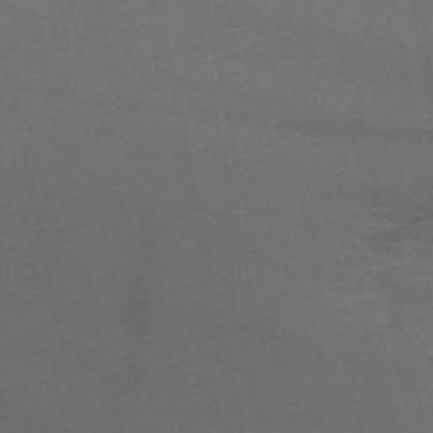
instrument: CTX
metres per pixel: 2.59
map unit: HNb
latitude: -51.0297
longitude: -42.9514
